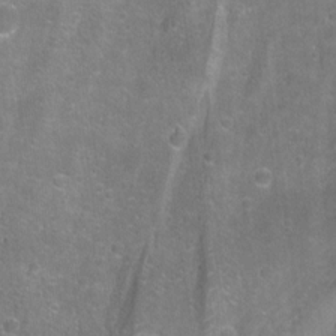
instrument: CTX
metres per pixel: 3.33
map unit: Aa
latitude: -9.2187
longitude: -71.7449
